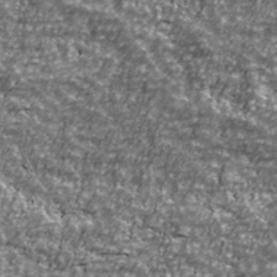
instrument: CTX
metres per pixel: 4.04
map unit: Ave
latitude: 41.2725
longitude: -114.1955
